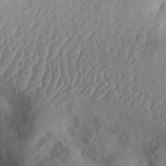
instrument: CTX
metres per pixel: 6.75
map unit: Aa
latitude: 30.6302
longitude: -133.9528
